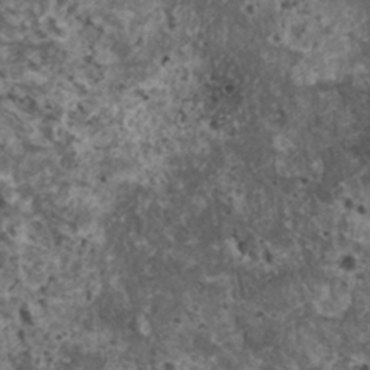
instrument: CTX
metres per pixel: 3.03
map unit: HNhu
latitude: 2.4790
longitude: 4.0283
